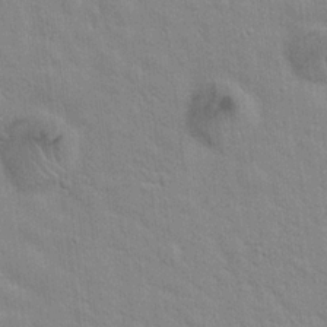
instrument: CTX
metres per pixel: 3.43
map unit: Hto
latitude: 20.1956
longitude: -54.1011
